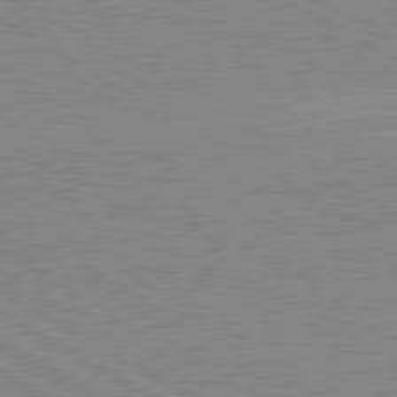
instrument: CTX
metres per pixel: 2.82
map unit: lApd
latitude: 80.0255
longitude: 168.4251
